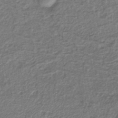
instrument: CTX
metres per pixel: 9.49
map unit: lHb
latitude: -41.2376
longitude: 62.3495
